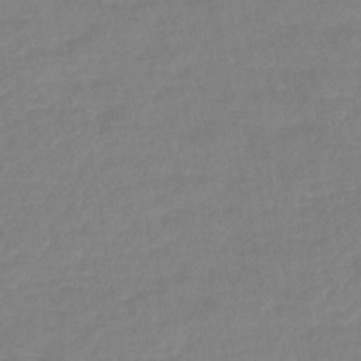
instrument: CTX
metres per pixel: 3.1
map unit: lHb
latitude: -42.2928
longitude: 75.4266
